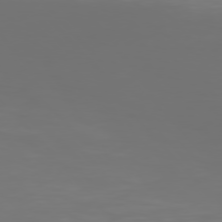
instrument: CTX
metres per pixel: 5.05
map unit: Hpe
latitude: 76.1389
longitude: -133.7639
